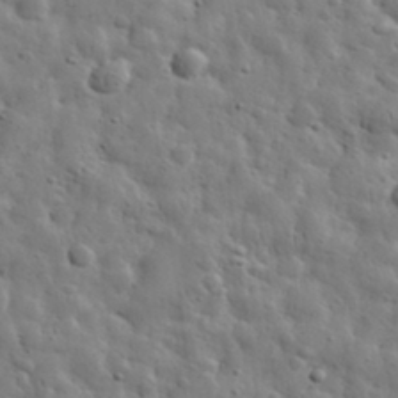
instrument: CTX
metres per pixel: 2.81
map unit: eHh
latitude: 31.3671
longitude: -73.5938
